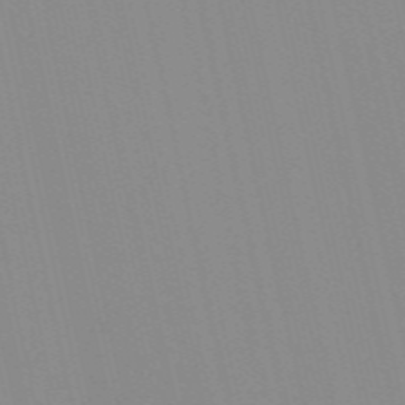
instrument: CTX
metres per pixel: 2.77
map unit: Nve
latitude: -57.4265
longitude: 60.5007
